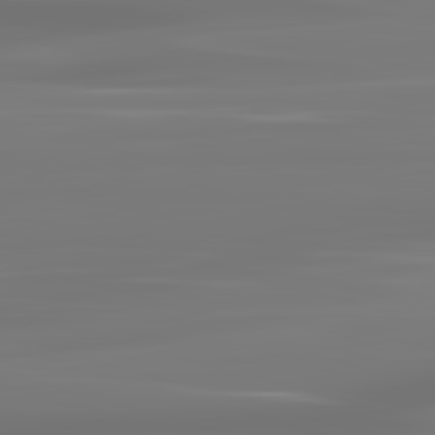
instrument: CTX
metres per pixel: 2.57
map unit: lApd
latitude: 83.4048
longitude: -130.5735
